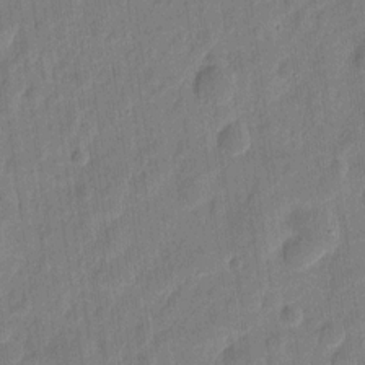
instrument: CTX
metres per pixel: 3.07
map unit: eHh
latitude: 8.0255
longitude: -74.1956
